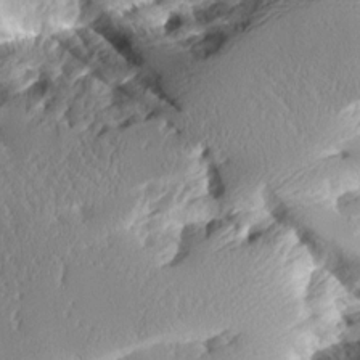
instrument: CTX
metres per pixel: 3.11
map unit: Aa
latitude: 11.3482
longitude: -126.6491
